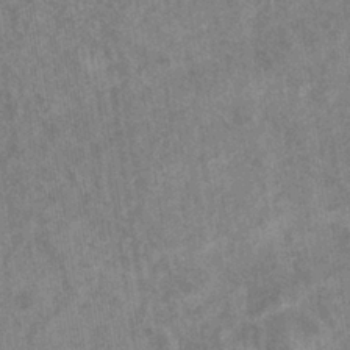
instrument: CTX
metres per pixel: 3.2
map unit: eHb
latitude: -35.5588
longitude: 76.7085
